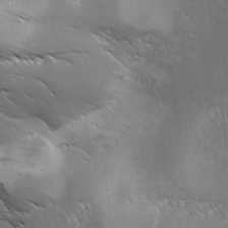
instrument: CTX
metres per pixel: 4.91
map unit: Ave
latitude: 1.2537
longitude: -113.9150
